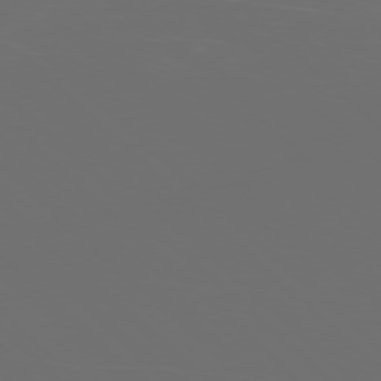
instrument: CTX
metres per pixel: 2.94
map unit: Ap
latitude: -76.9542
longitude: -81.6505
